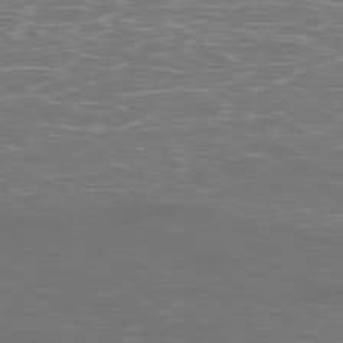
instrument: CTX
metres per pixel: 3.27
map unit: Ap
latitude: -79.2187
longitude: -61.8205
